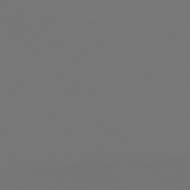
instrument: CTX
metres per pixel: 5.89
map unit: Ap
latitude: -76.6707
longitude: -62.5735
